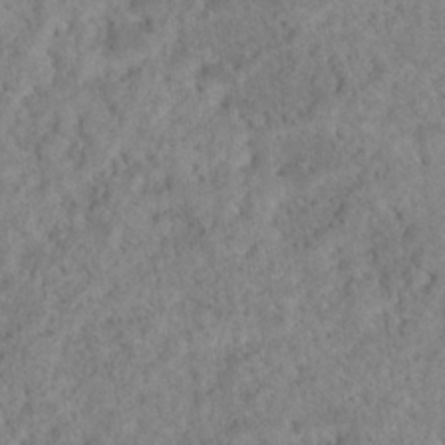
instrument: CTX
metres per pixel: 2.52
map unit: Nhu
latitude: 17.6505
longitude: -34.1577
